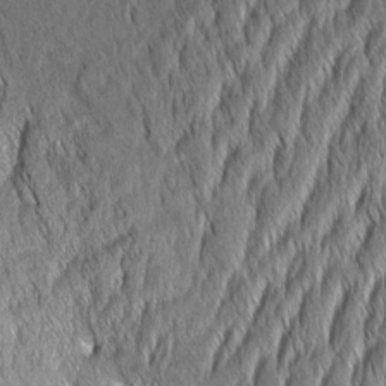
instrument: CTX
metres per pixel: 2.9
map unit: Aa
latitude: 7.5560
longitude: -131.0648
